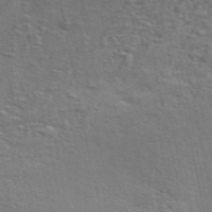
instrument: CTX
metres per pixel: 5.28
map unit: ANa
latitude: 48.2145
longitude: -75.0647
